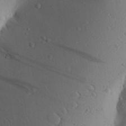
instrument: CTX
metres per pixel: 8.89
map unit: Aa
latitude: 24.9513
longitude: -144.7813
